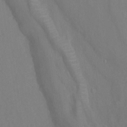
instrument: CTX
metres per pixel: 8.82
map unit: Ht
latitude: -0.0850
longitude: -34.6490
